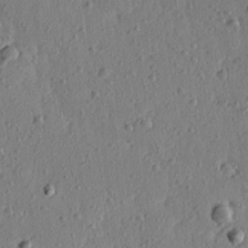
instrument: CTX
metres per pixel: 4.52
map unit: Ave
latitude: 15.9339
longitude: -105.1781
